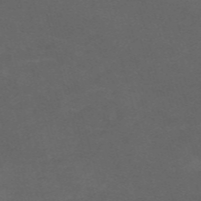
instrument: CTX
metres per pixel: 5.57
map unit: Nve
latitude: -58.7274
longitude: 59.1620
